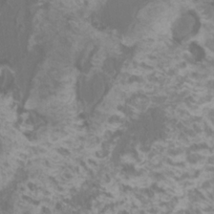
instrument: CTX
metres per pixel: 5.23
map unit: HNhu
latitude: 1.7260
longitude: 1.1432
